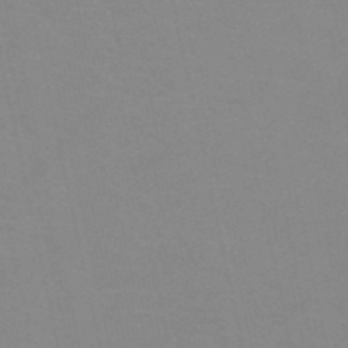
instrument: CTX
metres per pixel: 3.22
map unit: HNb
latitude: -53.0108
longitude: -50.8002
